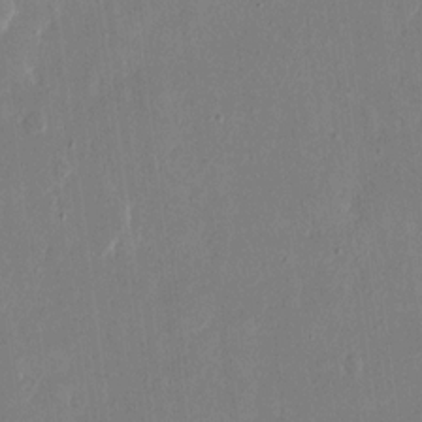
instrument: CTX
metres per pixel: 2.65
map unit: eHh
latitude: 14.9703
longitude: -70.0444
